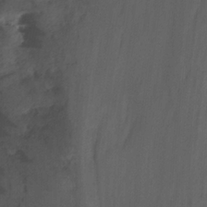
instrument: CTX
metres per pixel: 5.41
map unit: Nhu
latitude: -14.8975
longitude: -54.1956
